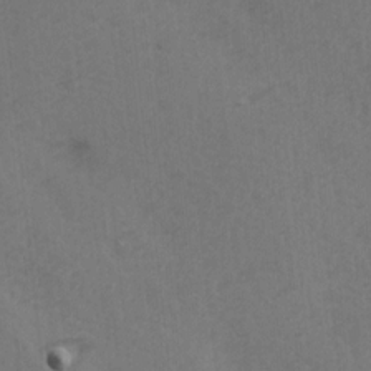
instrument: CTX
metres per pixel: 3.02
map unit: Ave
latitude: 14.5168
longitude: -105.3104
